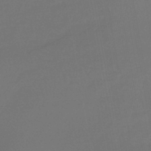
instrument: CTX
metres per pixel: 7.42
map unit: lHb
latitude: -43.3698
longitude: 75.3699
